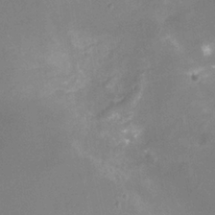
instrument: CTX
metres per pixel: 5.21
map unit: Nhu
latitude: -16.3496
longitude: -56.5356
